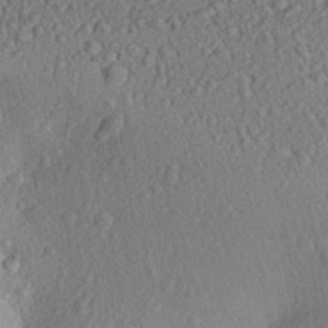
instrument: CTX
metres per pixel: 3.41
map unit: Aa
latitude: 27.7261
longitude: -144.0444
